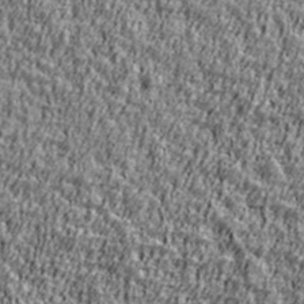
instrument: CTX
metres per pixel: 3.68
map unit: Ave
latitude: 41.7827
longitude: -112.0444
